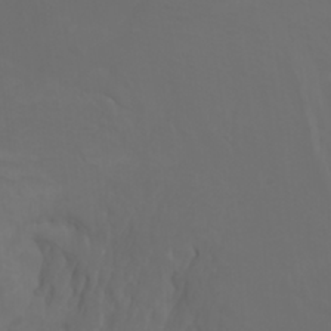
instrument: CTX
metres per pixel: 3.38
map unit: Nhu
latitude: -7.3887
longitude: -81.8016
